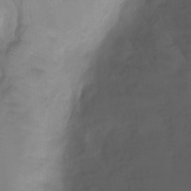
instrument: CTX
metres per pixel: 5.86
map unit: Htu
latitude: 2.9891
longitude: -22.0822
